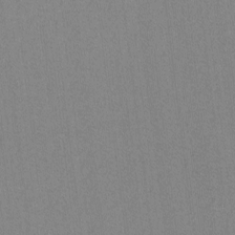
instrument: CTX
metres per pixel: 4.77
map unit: lAvf
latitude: -6.5951
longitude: -114.2522
